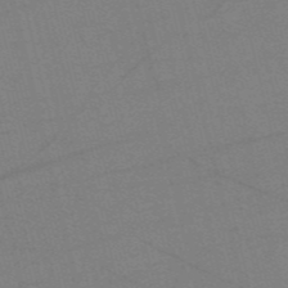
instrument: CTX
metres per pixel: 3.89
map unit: HNb
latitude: -55.6722
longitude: -41.4615
